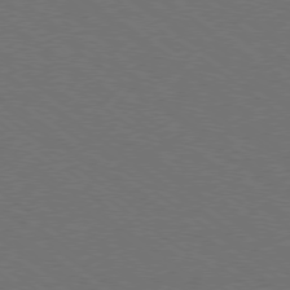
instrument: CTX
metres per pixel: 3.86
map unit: Ap
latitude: -79.0297
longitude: -64.0633
